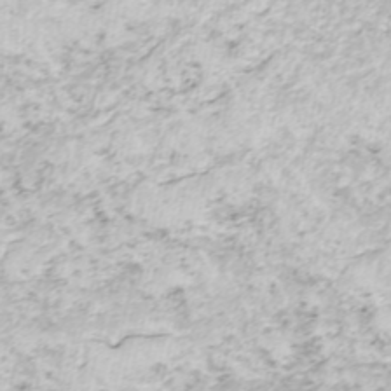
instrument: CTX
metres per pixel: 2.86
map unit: ANa
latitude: -44.6896
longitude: 104.8030
